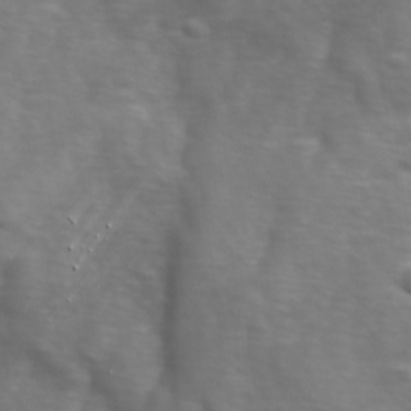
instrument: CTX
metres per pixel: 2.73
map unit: Ave
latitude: 0.8569
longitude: -113.1781
